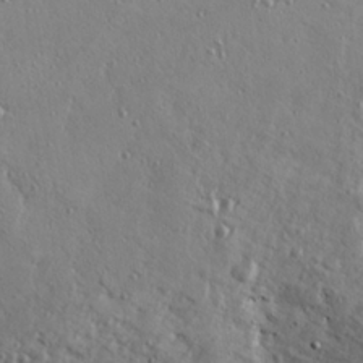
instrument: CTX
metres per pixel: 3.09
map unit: Hve
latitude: 25.5371
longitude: -92.9891
